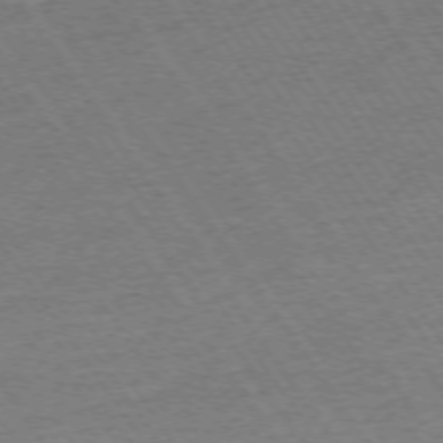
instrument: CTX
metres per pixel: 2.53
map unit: Ap
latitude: -74.0472
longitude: -83.0080
